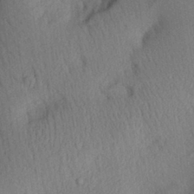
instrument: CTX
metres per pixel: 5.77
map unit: Aa
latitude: 29.1970
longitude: -144.0633
